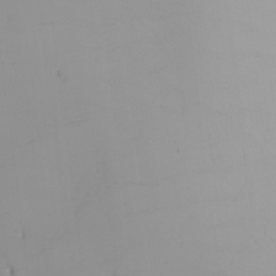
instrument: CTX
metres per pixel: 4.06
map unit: Nhu
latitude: -4.8597
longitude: -93.4993
